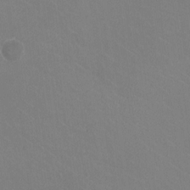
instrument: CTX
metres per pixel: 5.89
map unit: HNhu
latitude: -0.7275
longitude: -1.8961
